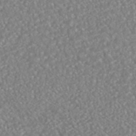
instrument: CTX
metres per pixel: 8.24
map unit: HNhu
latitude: -46.6518
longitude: 104.4251
